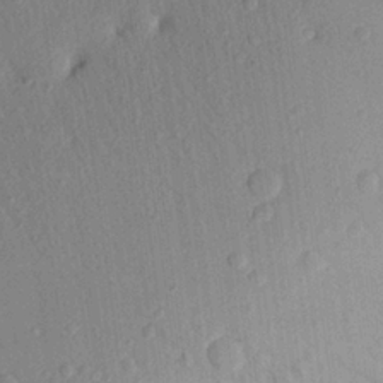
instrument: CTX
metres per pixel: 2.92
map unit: Aa
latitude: 22.5168
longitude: -147.3671
